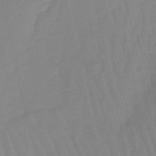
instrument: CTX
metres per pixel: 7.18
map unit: lHb
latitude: -49.2754
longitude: 76.5196
